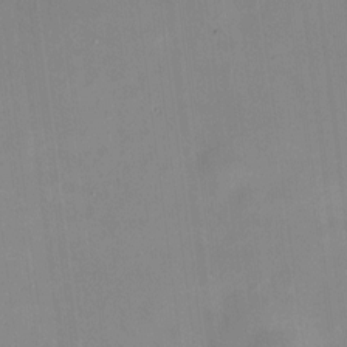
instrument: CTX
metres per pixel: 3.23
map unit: HNhu
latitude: 8.0255
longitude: 9.2565
